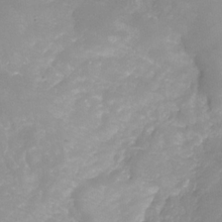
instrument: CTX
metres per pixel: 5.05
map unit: Hve
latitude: -31.3320
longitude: 89.4454
